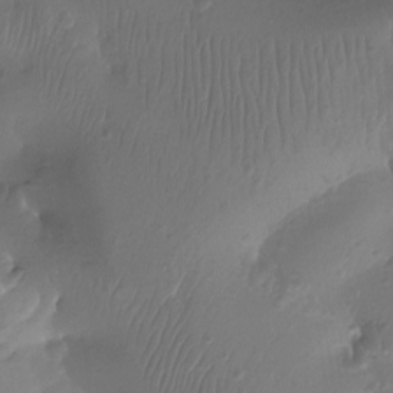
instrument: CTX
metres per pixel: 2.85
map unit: Aa
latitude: -12.6330
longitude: -68.1389
